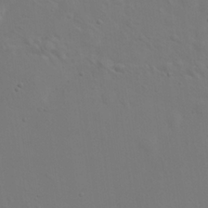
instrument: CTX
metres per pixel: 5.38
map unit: eHh
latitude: 23.9339
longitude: -69.6316
